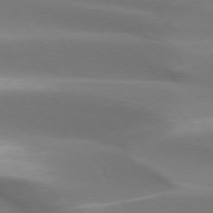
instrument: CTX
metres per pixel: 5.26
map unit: lApd
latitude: 73.6883
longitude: -50.7624
